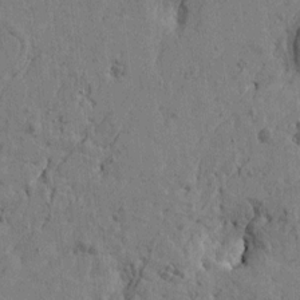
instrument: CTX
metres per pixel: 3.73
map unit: Htu
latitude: -5.8044
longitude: 179.7288
